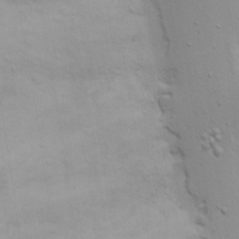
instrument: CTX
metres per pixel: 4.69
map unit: Nhu
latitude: 19.6694
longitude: -73.1404
